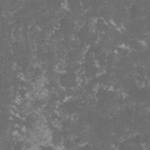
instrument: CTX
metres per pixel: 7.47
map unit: lHvf
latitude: -14.9731
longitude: -99.5938
